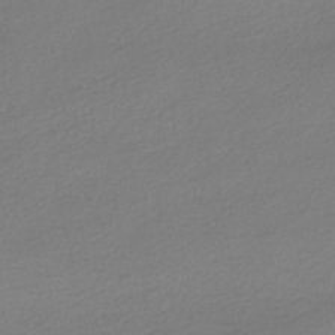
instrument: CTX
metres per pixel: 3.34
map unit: HNhu
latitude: -41.3321
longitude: 95.8233
